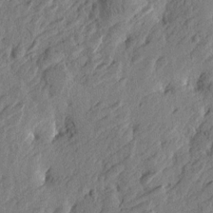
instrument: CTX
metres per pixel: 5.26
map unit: Htu
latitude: -3.6532
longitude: -179.2915
